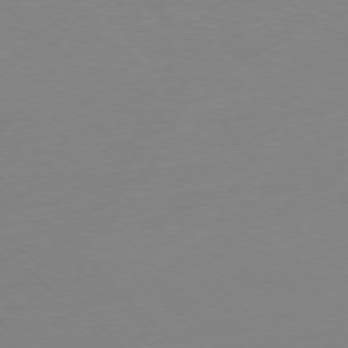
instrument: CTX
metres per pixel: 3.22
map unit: Ap
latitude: -76.8030
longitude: -70.1578
